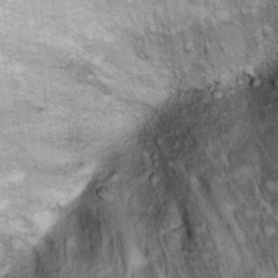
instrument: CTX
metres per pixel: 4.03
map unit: Ht
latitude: 9.7072
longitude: -37.0836
